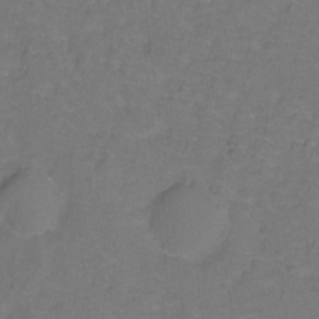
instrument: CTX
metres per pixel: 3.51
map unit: Hto
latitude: -1.9367
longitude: -34.1955
